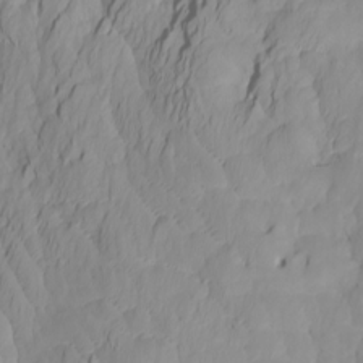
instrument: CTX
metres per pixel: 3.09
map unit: Htu
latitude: -4.9919
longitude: 137.9178
